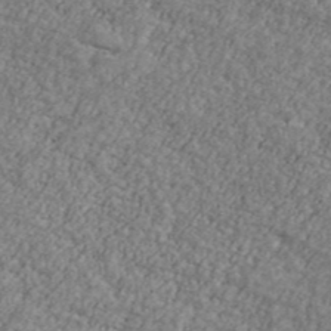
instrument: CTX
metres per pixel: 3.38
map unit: Ave
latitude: 41.2914
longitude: -111.0270
